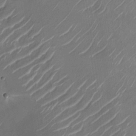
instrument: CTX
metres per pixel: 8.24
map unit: Nhu
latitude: -28.1606
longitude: -74.2145
